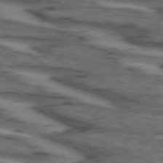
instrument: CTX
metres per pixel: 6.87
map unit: lApd
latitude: 73.8584
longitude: -71.7827
